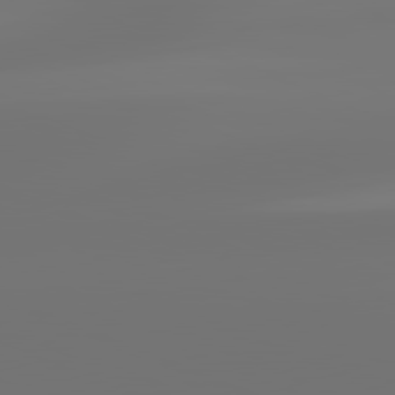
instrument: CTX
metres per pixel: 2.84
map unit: lApd
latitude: 81.6883
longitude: -153.7828
